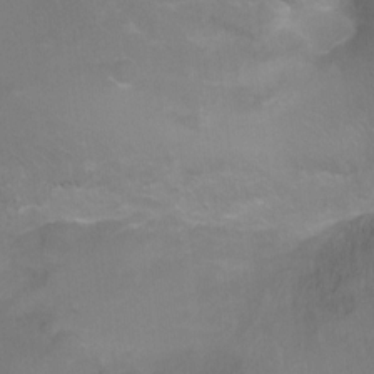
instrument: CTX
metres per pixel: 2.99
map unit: Ht
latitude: -5.1053
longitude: -28.2900
